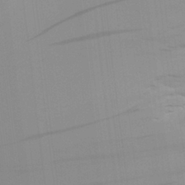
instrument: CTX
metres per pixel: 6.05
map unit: Aa
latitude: 28.4601
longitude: -139.4615
